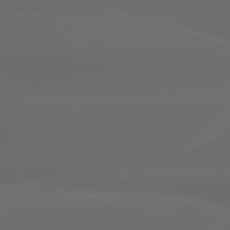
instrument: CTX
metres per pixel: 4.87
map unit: lApd
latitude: 80.2711
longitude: -118.0633
